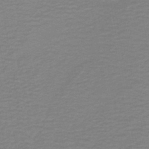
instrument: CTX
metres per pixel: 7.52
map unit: lHb
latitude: -41.3698
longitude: 52.7463
